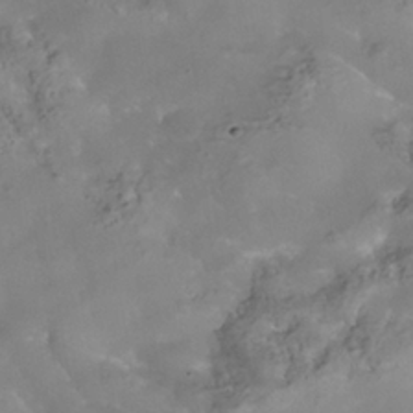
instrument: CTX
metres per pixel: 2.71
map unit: Nhe
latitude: -37.8800
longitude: -118.6868
